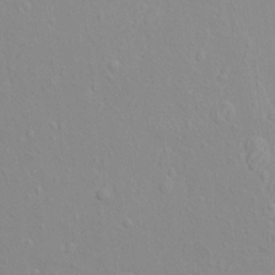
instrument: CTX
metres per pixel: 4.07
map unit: HNhu
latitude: 5.8961
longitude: 2.1794
